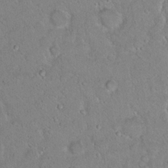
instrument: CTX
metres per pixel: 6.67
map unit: Hto
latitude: 15.9906
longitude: -40.7246
